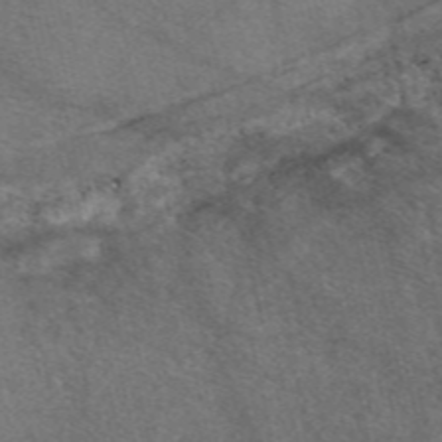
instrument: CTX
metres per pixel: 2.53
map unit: eAb
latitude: 48.5735
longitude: 112.3306
